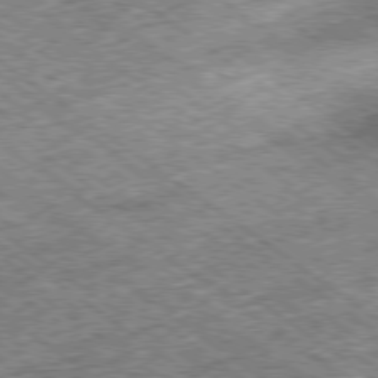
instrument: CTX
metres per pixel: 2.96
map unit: Hpe
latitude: -79.1242
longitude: 7.6344
